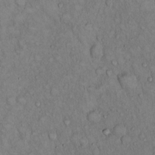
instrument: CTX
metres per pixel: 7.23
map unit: Hto
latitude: 15.3860
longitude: -57.2725
